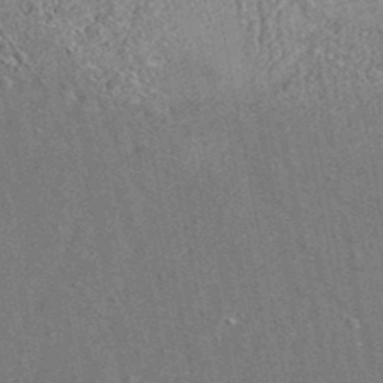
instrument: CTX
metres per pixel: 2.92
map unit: eAb
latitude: 35.6694
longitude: 113.0487
